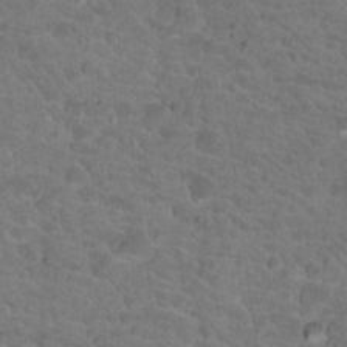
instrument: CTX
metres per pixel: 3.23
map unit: Hto
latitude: 18.5545
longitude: -34.5923
